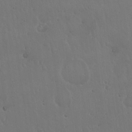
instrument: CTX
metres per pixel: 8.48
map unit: Hto
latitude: 17.9339
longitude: -59.8772
